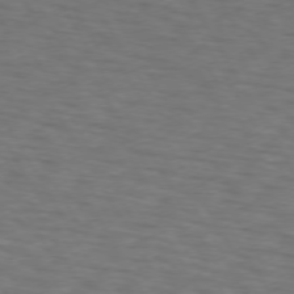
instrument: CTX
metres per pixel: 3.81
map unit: lApd
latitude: 72.8947
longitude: -73.5372
